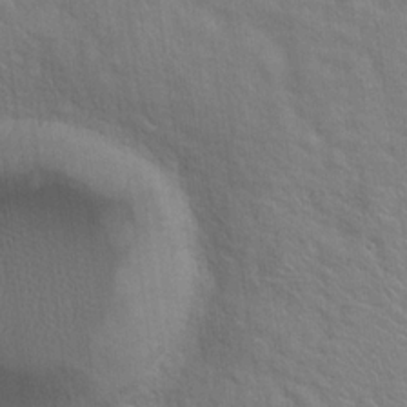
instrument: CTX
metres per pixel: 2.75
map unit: Hto
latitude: 21.0837
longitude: -52.0822
